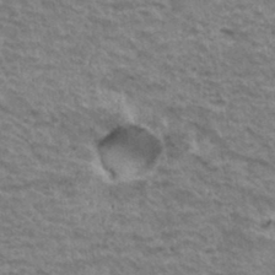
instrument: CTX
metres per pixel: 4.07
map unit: Hto
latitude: 35.4993
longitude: -43.4427
